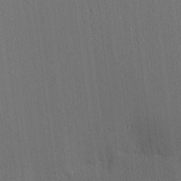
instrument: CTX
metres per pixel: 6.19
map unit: Nhu
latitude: 0.0822
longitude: -78.4790
